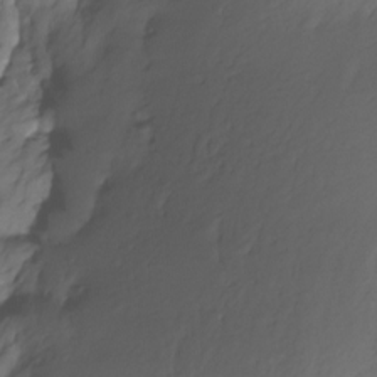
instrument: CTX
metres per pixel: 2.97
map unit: Nhe
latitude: -29.5588
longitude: -109.8772
